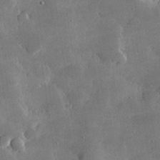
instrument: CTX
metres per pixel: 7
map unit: lHvf
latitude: 32.2334
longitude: -91.7450
